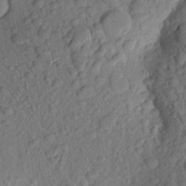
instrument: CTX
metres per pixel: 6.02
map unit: Aa
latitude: 22.8002
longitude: -147.5372
